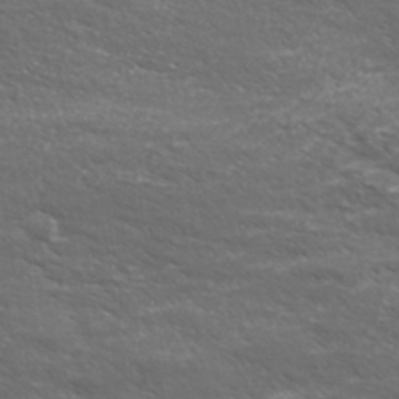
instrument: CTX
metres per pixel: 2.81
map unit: eHh
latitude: 36.7624
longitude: -139.1592
